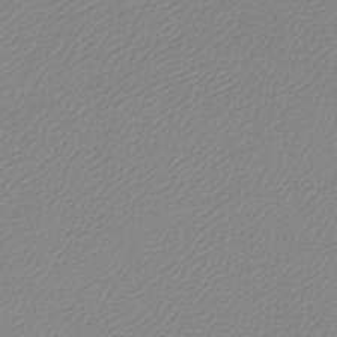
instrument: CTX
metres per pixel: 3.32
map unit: lHb
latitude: -45.4265
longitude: 71.3321
